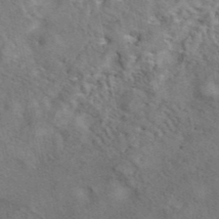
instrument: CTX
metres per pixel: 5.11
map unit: eAb
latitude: 42.7246
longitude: 108.5385
